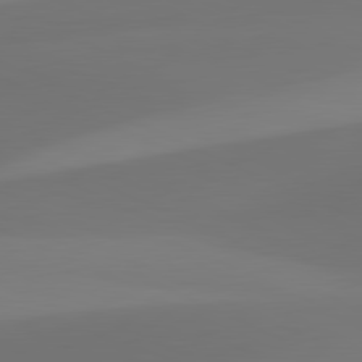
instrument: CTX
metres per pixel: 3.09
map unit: lApd
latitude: 81.4615
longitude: 128.4440
